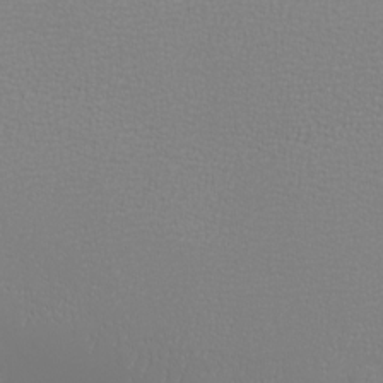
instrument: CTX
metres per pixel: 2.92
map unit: eHh
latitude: -6.7463
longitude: -79.1781
